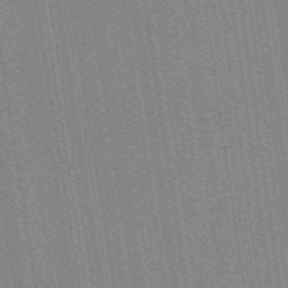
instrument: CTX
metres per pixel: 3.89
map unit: ANa
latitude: -38.4818
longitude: 94.9541
